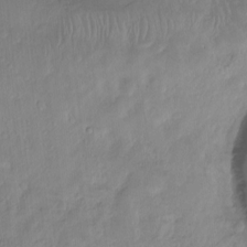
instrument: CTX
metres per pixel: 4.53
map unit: Hto
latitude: -8.1228
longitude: -47.0459
